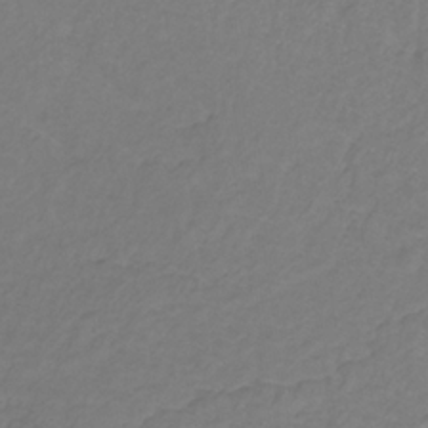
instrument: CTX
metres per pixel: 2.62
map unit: lHb
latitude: -31.2187
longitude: 65.3510
